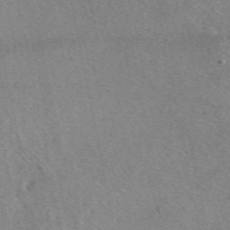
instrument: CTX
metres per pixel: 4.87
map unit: eAb
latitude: 48.7057
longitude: 110.3306
